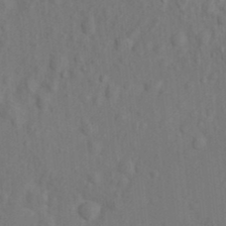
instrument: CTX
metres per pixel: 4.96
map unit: Nhu
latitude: 11.5560
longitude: -28.0255
